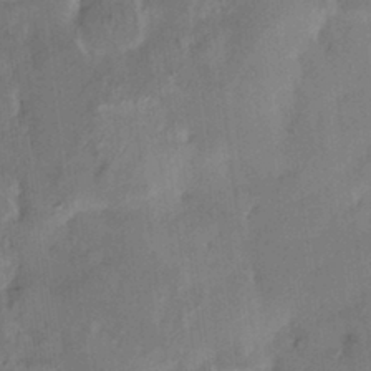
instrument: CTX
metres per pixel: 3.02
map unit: HNhu
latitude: 4.8947
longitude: 12.6519
